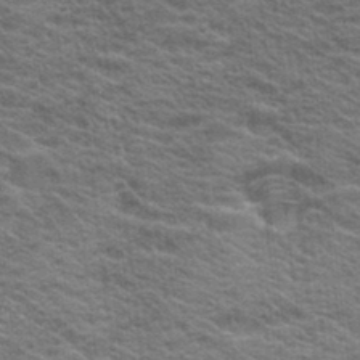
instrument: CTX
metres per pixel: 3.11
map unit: Hto
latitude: 19.4615
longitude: -37.6316
